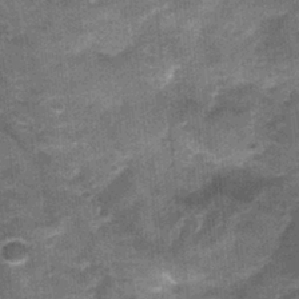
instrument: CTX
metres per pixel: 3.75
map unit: Nhu
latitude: 0.7435
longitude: -17.1970
